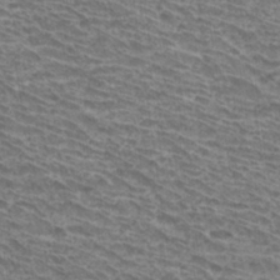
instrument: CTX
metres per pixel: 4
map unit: Hto
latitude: 32.1956
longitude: -41.6504
